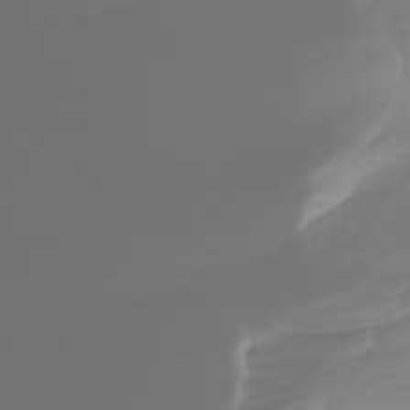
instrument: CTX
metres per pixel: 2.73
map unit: HNhu
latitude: -44.0472
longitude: 98.9353
